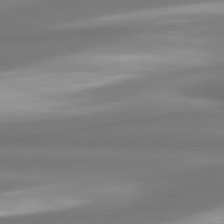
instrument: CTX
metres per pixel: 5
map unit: lApd
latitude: 80.1767
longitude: 178.7274
